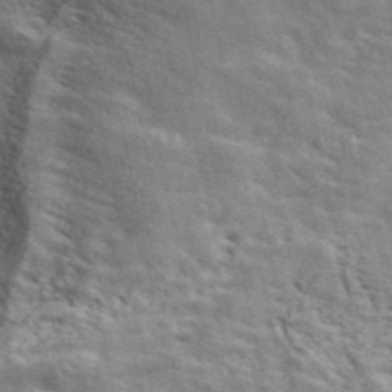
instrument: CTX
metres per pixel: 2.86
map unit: ANa
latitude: 49.1970
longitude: -82.4978
